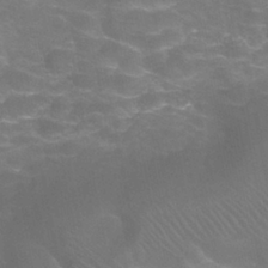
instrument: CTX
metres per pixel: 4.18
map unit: Hve
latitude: -30.8219
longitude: 95.4265
